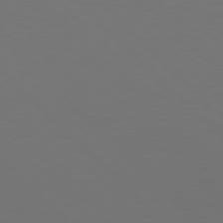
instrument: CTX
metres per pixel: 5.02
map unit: Hpe
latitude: 77.6694
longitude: -169.5371
